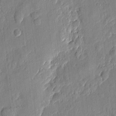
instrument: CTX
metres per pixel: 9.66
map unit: eHh
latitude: 6.1956
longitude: -73.3293
